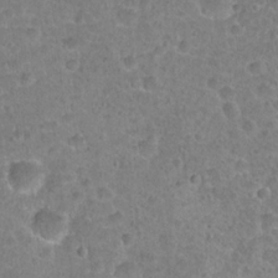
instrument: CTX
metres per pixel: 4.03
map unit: Hto
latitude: 21.8395
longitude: -48.1011
